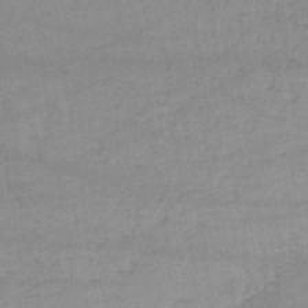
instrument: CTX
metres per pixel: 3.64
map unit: eHb
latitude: -33.7856
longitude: 70.5952
